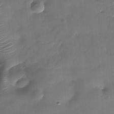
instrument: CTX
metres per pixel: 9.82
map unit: Nhe
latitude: -37.5777
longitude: -148.2145
